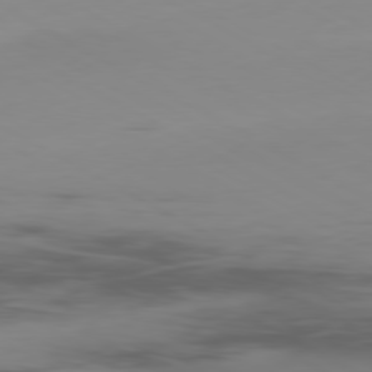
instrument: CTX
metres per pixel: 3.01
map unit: Ap
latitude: -80.1039
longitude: -62.8380
